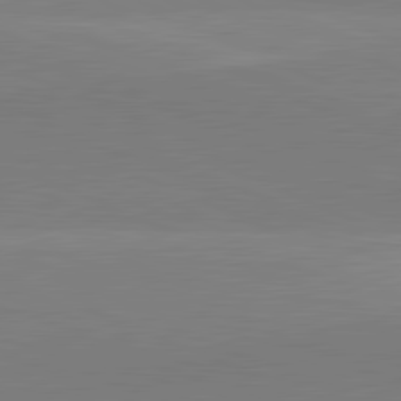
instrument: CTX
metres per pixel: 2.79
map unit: lApd
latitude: 81.9717
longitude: 138.2362
